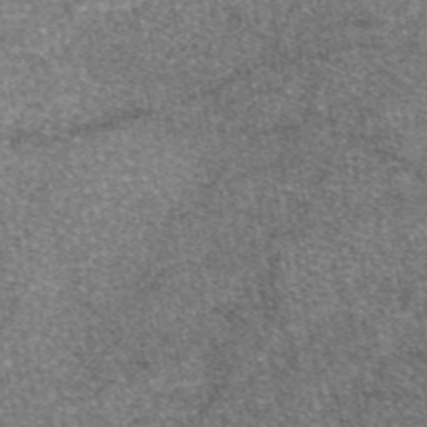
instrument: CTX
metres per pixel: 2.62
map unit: eAb
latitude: 47.1404
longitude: 107.0676
